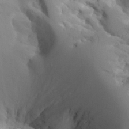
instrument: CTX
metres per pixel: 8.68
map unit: Aa
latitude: 24.9702
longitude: -127.8772
